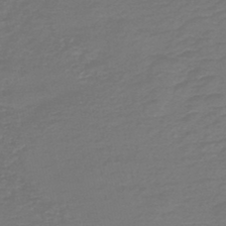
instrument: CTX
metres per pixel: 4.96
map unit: HNb
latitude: -47.3698
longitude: 53.0486
